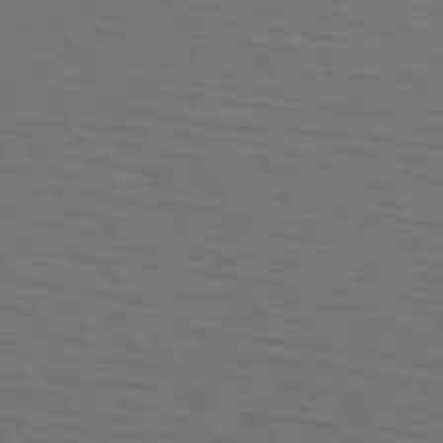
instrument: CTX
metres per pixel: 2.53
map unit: lApd
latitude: 73.1215
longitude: -75.0458
